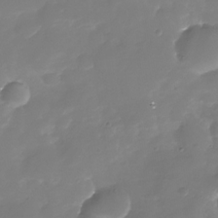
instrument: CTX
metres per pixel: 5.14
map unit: Nhu
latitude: -29.3132
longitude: -77.6882
